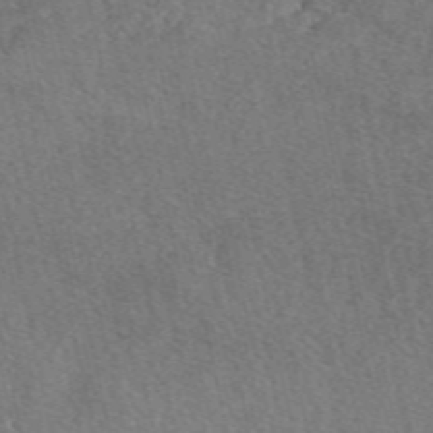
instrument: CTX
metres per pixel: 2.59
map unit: eAb
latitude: 48.9892
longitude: 112.4251
